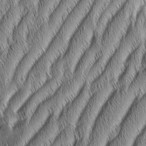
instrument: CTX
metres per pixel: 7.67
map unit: Aa
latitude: 7.0458
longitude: -131.2726
